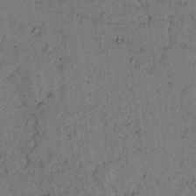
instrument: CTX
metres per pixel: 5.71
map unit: lAvf
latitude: 4.5357
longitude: 159.0297
